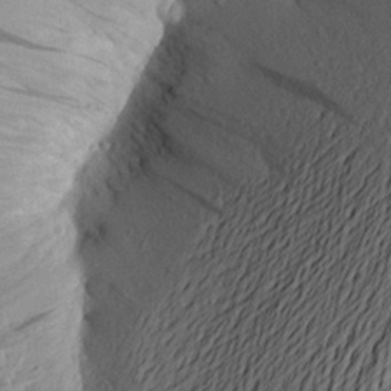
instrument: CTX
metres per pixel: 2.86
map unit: Aa
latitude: 23.8583
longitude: -149.0458
